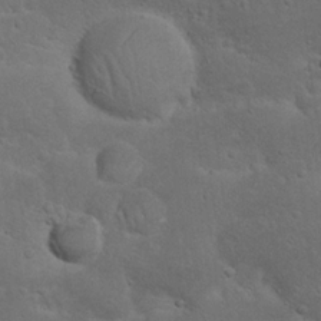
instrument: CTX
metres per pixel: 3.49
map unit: Nhu
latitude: 22.6679
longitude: -71.7827
